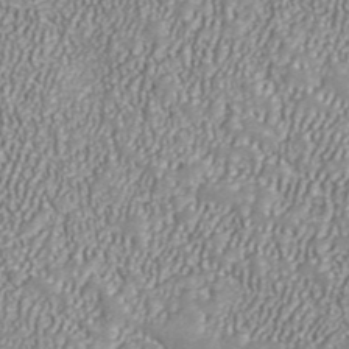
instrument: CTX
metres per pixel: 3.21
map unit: ANa
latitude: 41.8583
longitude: 18.3495
